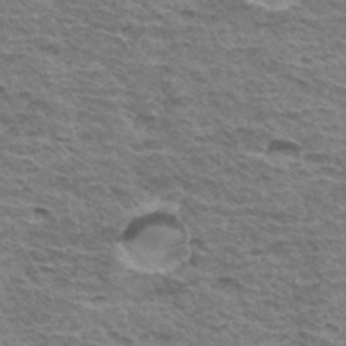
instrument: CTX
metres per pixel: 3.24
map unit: Hto
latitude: 35.1781
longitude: -43.2159
